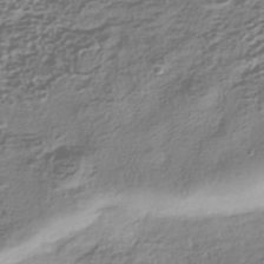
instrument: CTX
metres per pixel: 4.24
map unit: HNhu
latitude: -42.8785
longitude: 106.5007
